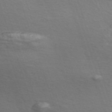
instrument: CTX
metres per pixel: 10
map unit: Nve
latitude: -56.7652
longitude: 59.7099
